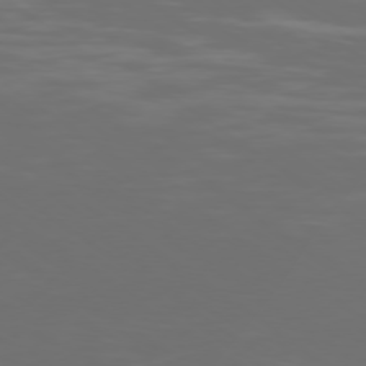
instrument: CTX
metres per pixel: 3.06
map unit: Ap
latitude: -79.0108
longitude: -102.8947
